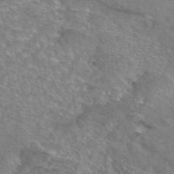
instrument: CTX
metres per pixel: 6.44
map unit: eAb
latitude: 44.8947
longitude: 104.0472
